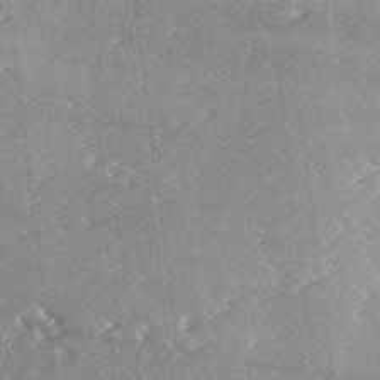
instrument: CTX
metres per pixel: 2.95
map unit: lAa
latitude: -6.6140
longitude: -124.8002
